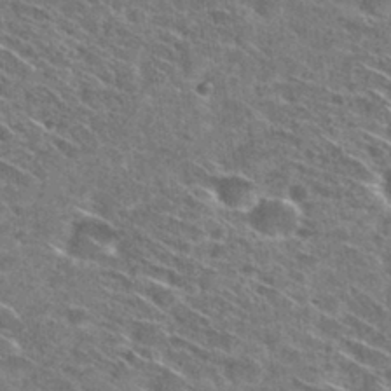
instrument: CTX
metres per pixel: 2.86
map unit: Hto
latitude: 29.0458
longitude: -45.2726
